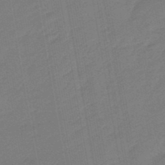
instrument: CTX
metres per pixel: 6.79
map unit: eHb
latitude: -47.9745
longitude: 88.2550
